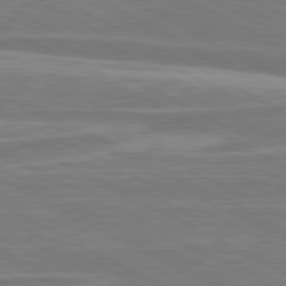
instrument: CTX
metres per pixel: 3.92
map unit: lApd
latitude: 80.8758
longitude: -174.1011
